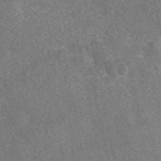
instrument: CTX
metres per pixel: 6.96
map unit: eAb
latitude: 48.1767
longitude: 109.4832
